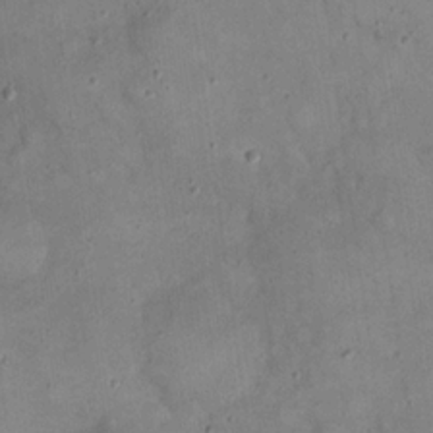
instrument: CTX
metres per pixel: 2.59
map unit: eHh
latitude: 20.5735
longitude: -60.2711
